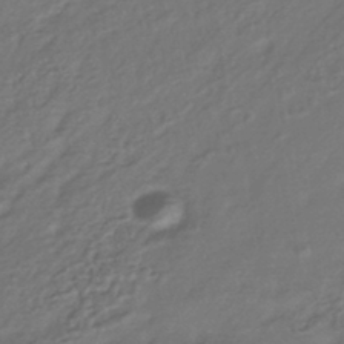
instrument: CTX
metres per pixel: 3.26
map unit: HNhu
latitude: -42.8408
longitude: 94.9730
